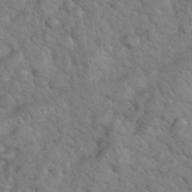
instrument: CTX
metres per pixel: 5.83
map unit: eHh
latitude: 36.9514
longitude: -65.6505
